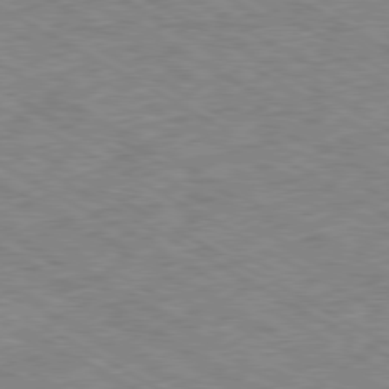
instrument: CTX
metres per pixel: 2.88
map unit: Ap
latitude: -80.3684
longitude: -85.7261
